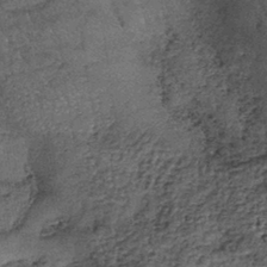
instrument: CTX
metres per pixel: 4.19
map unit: lHb
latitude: -39.5777
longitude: 65.5966
